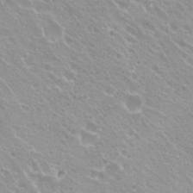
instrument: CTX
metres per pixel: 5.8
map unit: Hto
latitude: 20.4790
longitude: -33.6694
